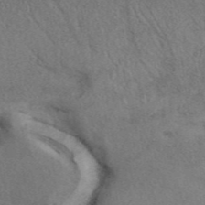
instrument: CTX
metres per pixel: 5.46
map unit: eAb
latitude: 41.6127
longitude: 109.7667
